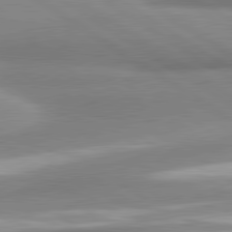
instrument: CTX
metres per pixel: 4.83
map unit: lApd
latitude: 80.8758
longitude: -177.6694
